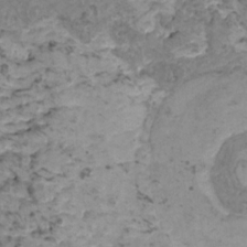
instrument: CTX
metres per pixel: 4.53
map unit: HNhu
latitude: 0.6490
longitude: 3.0486
